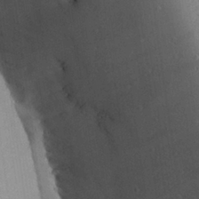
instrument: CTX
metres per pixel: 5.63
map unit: Aa
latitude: 27.8583
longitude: -133.6127
